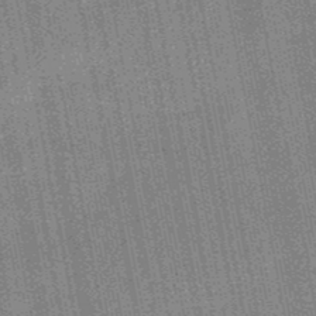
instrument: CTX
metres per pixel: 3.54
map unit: HNb
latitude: -49.3321
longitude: -38.3656
